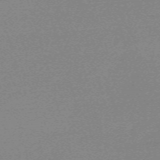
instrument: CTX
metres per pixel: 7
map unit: eHh
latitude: -61.3321
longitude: 52.3495
